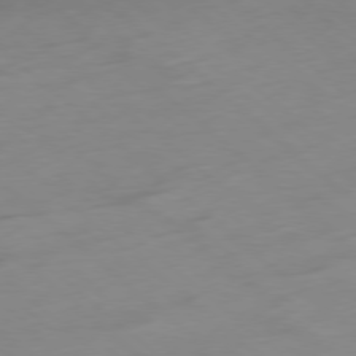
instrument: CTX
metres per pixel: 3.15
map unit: Hpe
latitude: -78.4440
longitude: -17.6316
